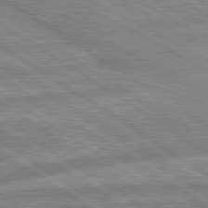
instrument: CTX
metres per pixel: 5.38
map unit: lApd
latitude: 80.2333
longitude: -169.3482
